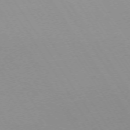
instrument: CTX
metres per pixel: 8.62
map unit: Ap
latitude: -73.5777
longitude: -72.3090
